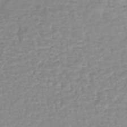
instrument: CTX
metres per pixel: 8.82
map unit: lHb
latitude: -40.1795
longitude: 72.1417
